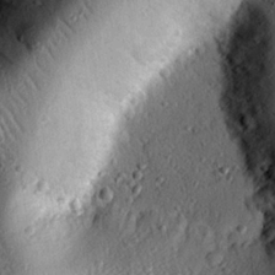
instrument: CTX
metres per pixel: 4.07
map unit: eHh
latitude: 24.8380
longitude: -78.5357
